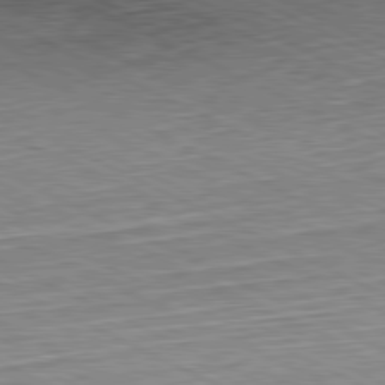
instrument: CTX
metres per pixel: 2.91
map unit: Hpe
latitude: -81.2565
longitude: 10.4440
